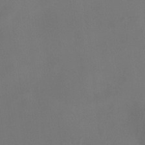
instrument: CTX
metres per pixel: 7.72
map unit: HNhu
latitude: 10.4223
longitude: 11.5399
